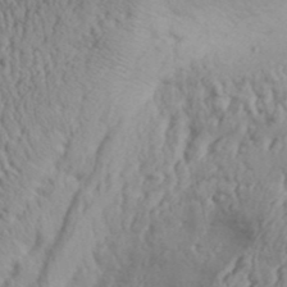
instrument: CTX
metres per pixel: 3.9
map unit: Aa
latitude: 31.5749
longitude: -135.0458
